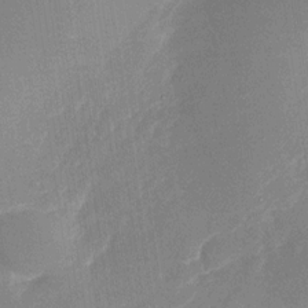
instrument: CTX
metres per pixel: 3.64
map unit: Nhu
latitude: -28.9542
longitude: -75.0647
